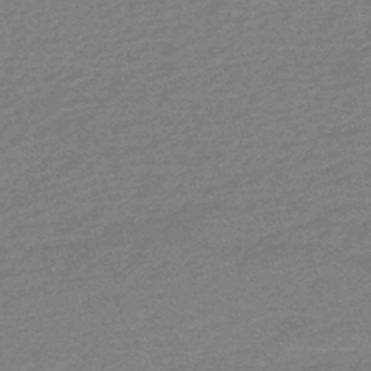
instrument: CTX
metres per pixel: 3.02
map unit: HNb
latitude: -48.3118
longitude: 60.1984
